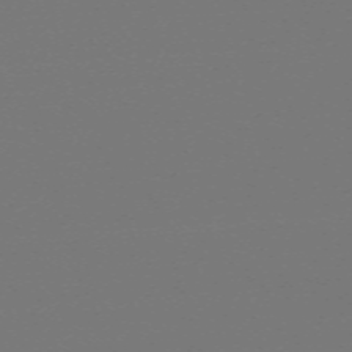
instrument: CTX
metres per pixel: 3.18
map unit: eHh
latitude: -63.5210
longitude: 52.7463
